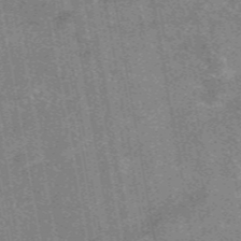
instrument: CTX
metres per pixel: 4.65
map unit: eAb
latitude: 47.6316
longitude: 122.4440
